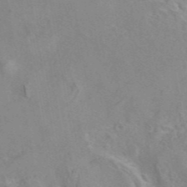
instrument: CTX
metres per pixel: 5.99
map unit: eAb
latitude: 45.5182
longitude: 110.4062
